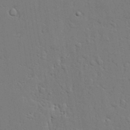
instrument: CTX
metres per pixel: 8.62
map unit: lAvf
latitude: 23.3482
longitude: -110.4412
